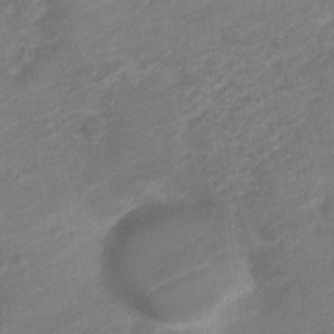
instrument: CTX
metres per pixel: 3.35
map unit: Nve
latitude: -18.8786
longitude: 107.1242
